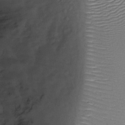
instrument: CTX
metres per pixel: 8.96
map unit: Ht
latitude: -1.7100
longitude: -14.6302
